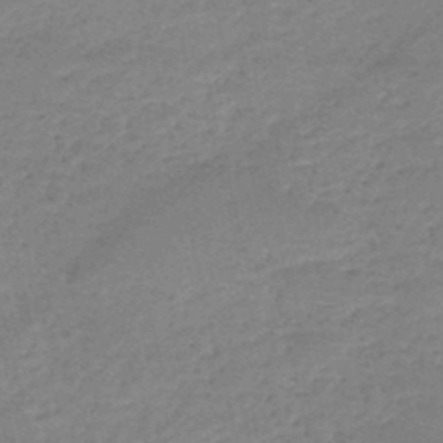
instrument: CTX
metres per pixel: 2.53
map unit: HNb
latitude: -49.5966
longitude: -42.3845
